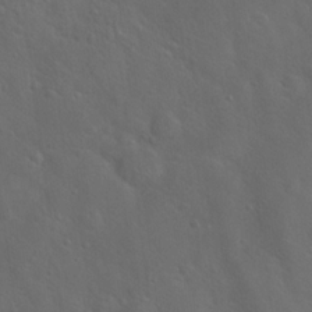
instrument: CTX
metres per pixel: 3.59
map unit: Hto
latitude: 19.0836
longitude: -53.9150
